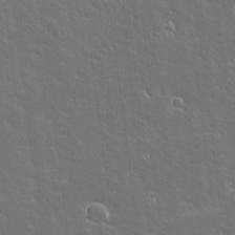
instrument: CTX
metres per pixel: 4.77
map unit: Aa
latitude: 11.8017
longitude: -125.5560
